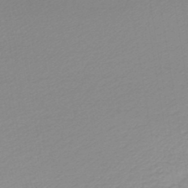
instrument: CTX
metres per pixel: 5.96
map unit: lHb
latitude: -44.2173
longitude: 60.2173
